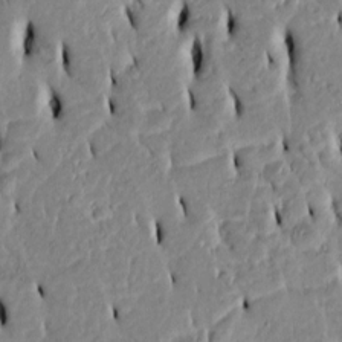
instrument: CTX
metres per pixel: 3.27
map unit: Htu
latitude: 3.1970
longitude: 151.2187
